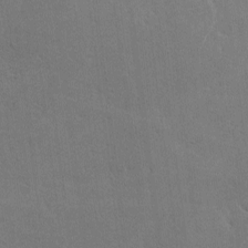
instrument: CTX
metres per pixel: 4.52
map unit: lHvf
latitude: -9.3887
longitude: -101.9717
